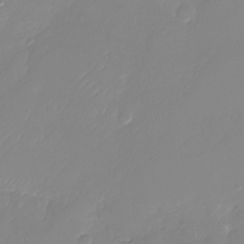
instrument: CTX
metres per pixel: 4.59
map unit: Nhu
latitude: -28.3684
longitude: -63.9150
